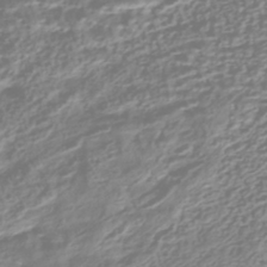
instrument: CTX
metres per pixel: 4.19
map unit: HNhu
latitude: -42.9352
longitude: 100.5573
